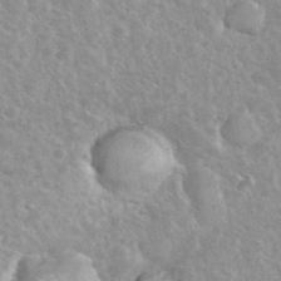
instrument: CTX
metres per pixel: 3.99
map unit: eHh
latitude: 35.6127
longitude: -60.4790
